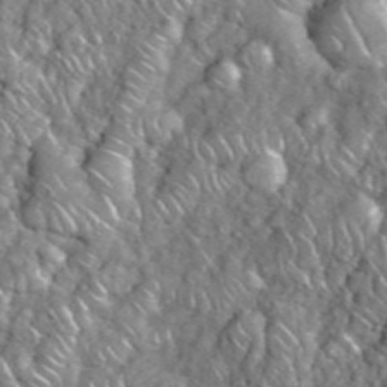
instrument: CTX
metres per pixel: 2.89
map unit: eHh
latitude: 38.4223
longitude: -59.0647
